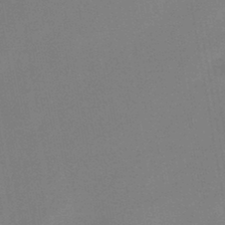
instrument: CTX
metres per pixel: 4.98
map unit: HNb
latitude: -44.6141
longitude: -42.0255
